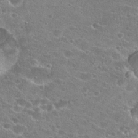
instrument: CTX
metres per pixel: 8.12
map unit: Hto
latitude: 22.8380
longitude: -43.1592
